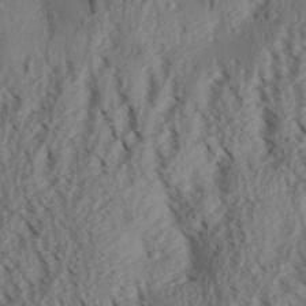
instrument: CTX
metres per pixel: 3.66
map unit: Aa
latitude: 30.8569
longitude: -138.1578
